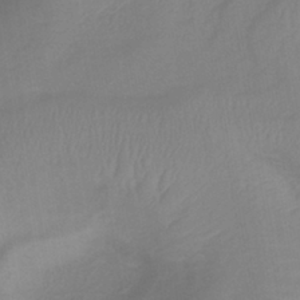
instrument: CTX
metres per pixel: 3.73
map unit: lHb
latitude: -40.9353
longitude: 77.3321
